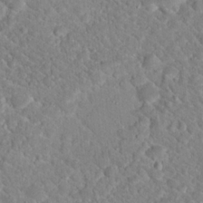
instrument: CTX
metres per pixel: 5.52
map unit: Hto
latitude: 18.7057
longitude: -33.2537
